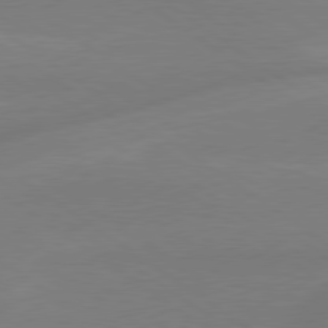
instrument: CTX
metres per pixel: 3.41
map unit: lApd
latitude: 79.2537
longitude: -142.6491
